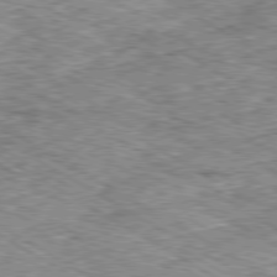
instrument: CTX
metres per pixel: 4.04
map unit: Ap
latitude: -80.5007
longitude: -49.1970
